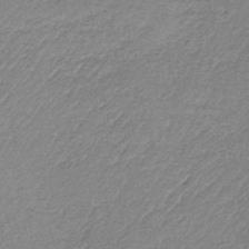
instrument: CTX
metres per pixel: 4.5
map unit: HNb
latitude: -34.0472
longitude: 63.3131
